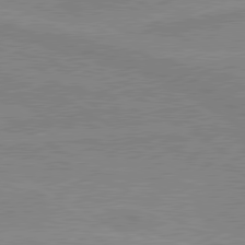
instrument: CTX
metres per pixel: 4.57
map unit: lApd
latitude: 80.0822
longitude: -175.3860
